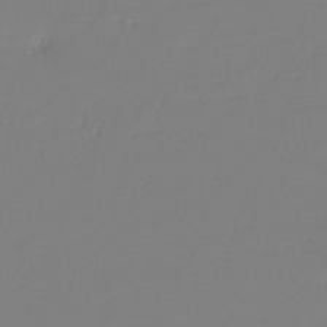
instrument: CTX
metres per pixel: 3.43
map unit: eHh
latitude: -42.2550
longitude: -33.0081
